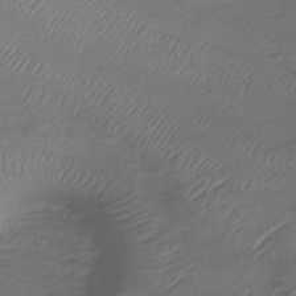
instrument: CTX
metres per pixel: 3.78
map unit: lHb
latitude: -39.4077
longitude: 75.5022
